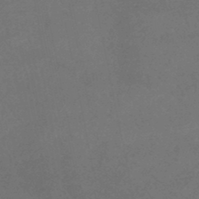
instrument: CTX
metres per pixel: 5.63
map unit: lHb
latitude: -38.2173
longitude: 73.3320
